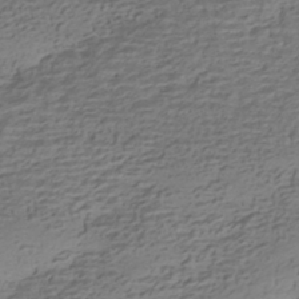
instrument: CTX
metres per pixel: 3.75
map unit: HNhu
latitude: -42.2739
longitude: 101.2564
